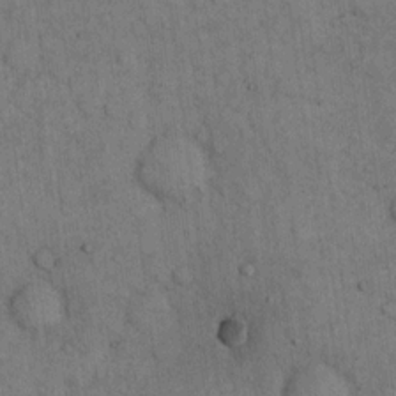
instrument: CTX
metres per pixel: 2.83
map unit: eHh
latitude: 15.9151
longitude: -63.2537
